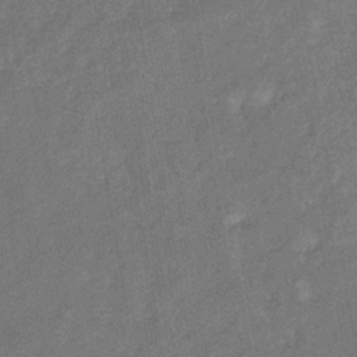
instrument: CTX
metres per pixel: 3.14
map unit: eHb
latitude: -33.9745
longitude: 74.1228
